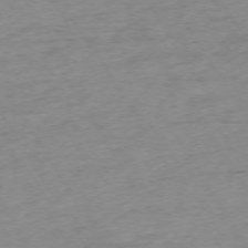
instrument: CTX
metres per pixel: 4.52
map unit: Ap
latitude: -73.0675
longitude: -68.7624
